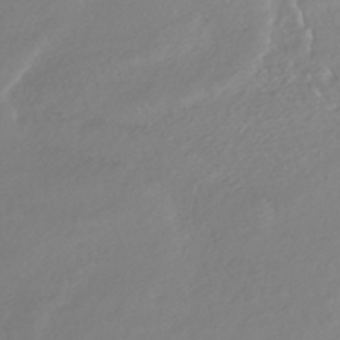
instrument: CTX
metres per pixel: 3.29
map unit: HNhu
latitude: -43.4454
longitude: 104.1605
